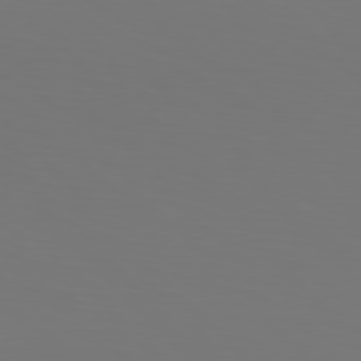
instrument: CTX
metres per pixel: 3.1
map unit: Hpe
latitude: 77.1214
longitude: -133.2537
